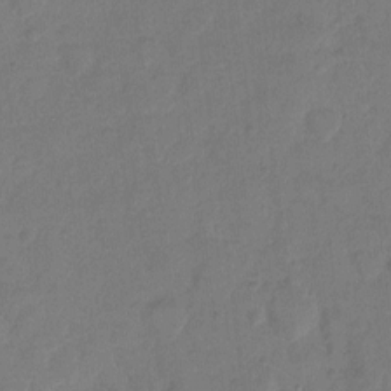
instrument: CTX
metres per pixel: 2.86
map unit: Hto
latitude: 7.5938
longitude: -61.8583
